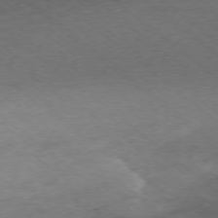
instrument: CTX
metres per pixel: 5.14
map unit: Ap
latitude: -77.9556
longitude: -92.3089
